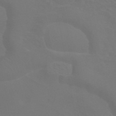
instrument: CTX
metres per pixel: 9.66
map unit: ANa
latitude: 44.4034
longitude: 29.4832
